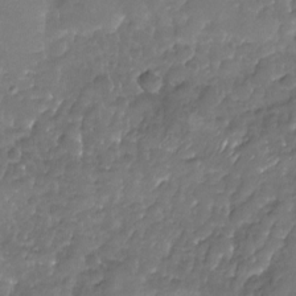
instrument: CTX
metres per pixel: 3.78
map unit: Nhu
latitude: -19.3321
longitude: -58.1011
